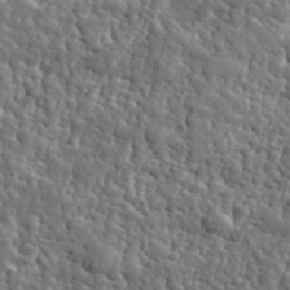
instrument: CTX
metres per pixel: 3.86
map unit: eHh
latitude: 35.5371
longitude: -80.5735
